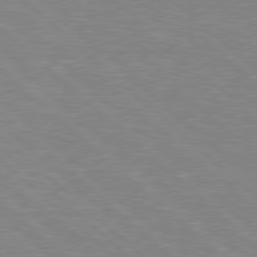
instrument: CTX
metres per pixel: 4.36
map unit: Hpe
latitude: 77.7449
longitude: -152.5735
